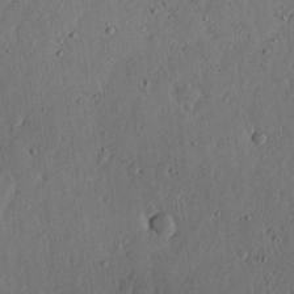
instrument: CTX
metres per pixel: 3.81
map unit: lHvf
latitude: 19.8772
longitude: -115.5371
